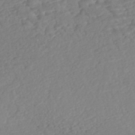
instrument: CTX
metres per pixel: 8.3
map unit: Nhe
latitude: -46.9164
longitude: -172.0255
